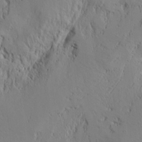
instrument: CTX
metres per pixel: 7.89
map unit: lAvf
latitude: 7.8961
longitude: 166.2739
